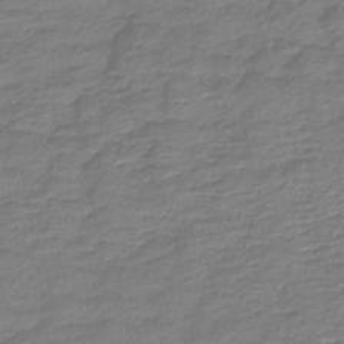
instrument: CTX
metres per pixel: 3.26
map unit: lHb
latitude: -43.2753
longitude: 70.1039
